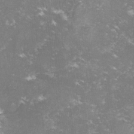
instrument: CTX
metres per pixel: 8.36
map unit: lHvf
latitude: -14.6708
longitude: -98.9513
